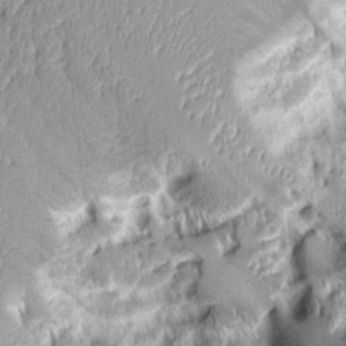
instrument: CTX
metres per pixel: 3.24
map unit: Aa
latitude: 7.0269
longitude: -128.6112
